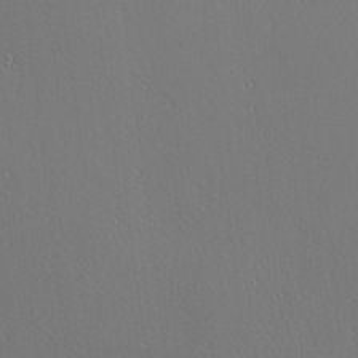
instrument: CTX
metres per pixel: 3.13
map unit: Nhu
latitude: 0.2144
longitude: -78.2901
